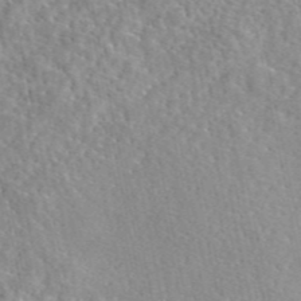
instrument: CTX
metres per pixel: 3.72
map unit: eAb
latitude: 46.0633
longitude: 111.8989
